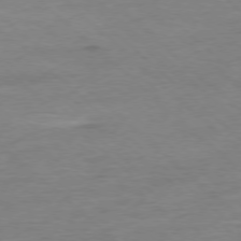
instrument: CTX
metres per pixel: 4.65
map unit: Ap
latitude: -78.0472
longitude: -88.1578
